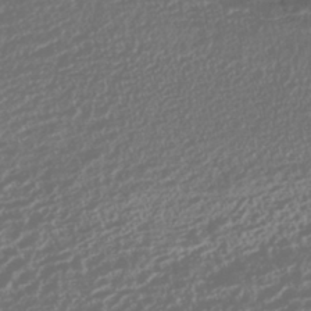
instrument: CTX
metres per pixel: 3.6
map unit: HNhu
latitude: -43.1998
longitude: 104.4062
